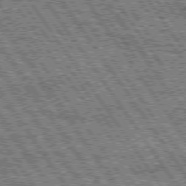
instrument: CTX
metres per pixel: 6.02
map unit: Hpe
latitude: 75.0458
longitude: -153.5371
